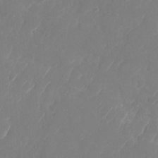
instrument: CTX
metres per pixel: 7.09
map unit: Nhu
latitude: -28.4440
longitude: -64.7435
